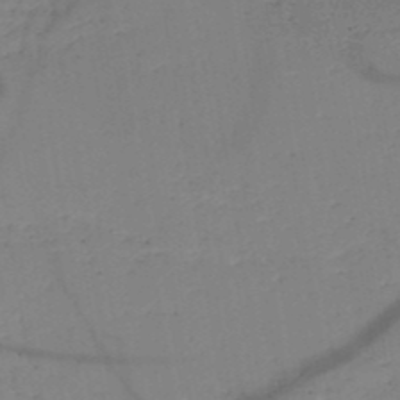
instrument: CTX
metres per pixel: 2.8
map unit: HNb
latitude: -49.5777
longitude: -40.1010
